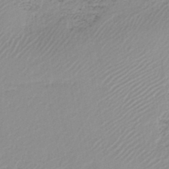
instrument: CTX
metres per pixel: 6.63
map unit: HNb
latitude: -45.1242
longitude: -42.8947
